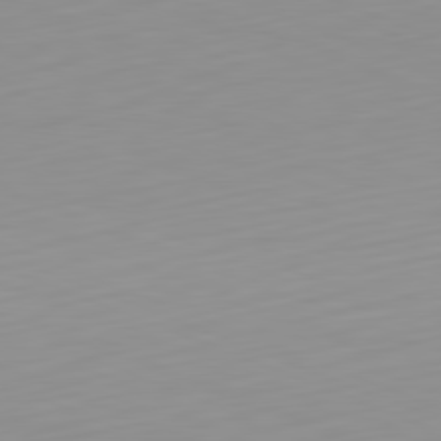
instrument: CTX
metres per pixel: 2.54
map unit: Hpe
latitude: -82.3873
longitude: 16.5952
